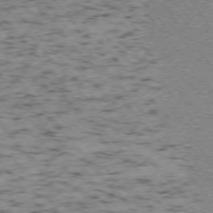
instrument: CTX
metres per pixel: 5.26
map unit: Ap
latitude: -75.8801
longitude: -61.0458
